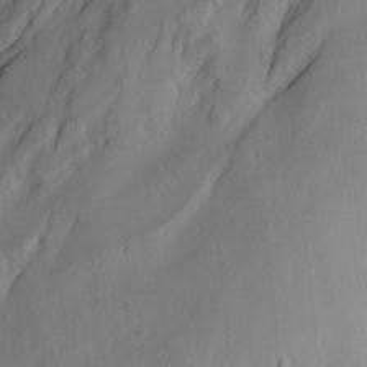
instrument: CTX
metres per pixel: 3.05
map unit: Ave
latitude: 23.1025
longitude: -132.9514
